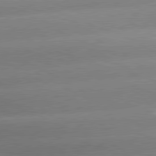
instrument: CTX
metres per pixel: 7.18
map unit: lApd
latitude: 80.5168
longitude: -157.9150
